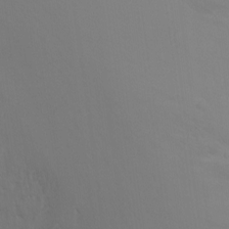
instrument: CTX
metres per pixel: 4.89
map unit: Ht
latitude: -9.0486
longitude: -45.7827
